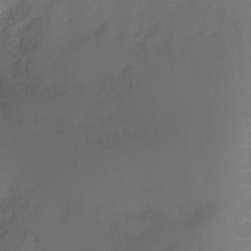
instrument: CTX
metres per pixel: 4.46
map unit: Ht
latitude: -10.4251
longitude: -28.8191
